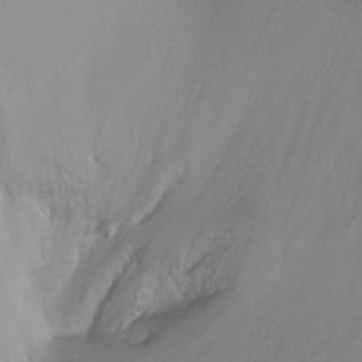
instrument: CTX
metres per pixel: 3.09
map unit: Ht
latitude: -6.7652
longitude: -30.3468
